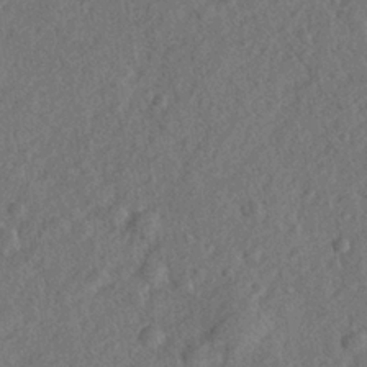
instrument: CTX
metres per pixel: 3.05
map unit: lHvf
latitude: 23.5560
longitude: 144.1417
